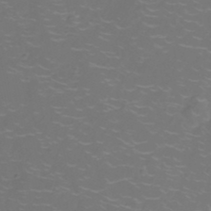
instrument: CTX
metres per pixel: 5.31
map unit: Nhu
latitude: -11.4077
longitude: -22.7435
